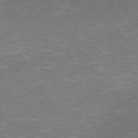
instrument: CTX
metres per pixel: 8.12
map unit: Hpe
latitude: 72.7436
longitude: -124.1200
